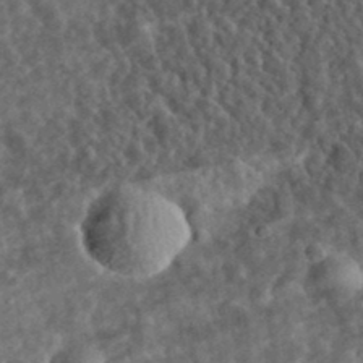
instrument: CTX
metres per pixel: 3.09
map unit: eHh
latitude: 34.8569
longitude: -78.8569
